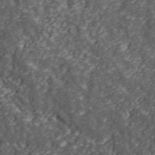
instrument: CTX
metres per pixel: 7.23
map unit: lHvf
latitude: 40.1388
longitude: -88.2334
